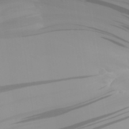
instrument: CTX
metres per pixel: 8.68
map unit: Aa
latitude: 30.2334
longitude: -132.6113
